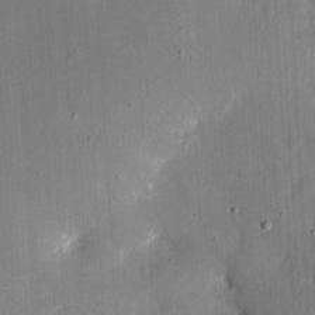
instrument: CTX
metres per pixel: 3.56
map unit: eHh
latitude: 4.9703
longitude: -68.8002
